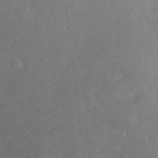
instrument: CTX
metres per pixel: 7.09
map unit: Htu
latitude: -5.3320
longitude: 158.2173
